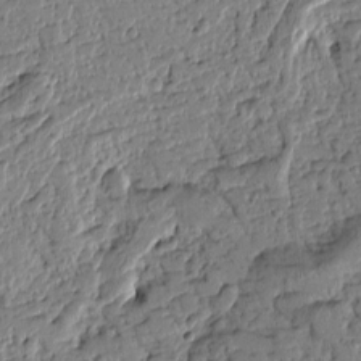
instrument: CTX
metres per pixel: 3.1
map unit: Htu
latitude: -0.8408
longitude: -176.4223
